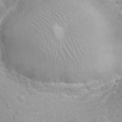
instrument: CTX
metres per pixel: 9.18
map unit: eHh
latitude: 32.0255
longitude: -61.2537
